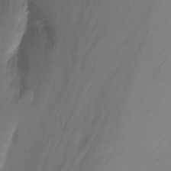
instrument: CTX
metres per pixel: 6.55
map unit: Nhu
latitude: -12.2551
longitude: -62.8380
